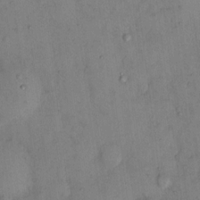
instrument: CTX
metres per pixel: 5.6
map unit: eHh
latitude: 12.9136
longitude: -62.6302
